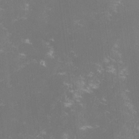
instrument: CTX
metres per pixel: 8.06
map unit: lHvf
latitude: -14.5007
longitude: -101.1781
